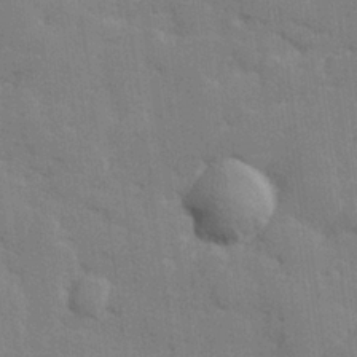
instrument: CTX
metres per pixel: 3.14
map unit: lHvf
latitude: 24.7057
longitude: 142.4062
